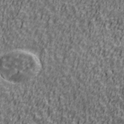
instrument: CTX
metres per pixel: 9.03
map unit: Ave
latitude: 41.0836
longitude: -112.5168
